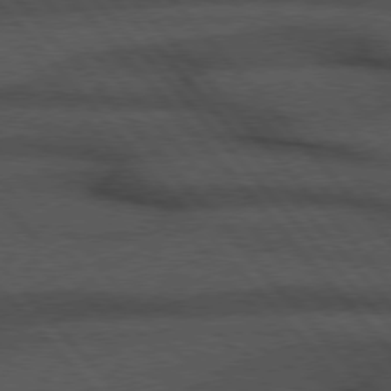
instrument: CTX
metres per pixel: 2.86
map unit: Hpe
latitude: 76.6490
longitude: -157.3103
